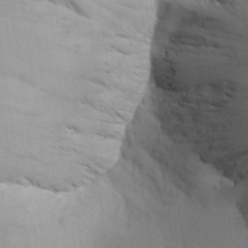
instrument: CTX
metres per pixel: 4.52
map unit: Aa
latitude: 22.6490
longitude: -146.4223
